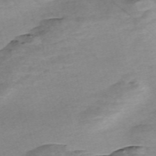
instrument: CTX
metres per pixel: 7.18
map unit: Nve
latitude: -57.7477
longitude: 61.1242
